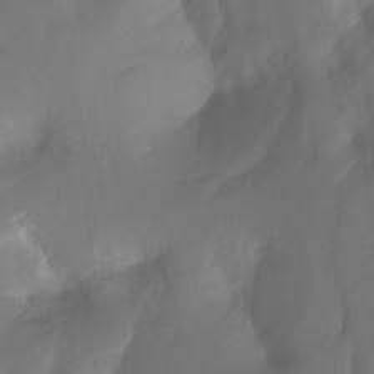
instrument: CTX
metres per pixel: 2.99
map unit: Ht
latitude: -15.9556
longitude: -49.4615
